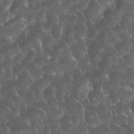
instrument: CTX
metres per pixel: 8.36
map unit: eHh
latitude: 33.8961
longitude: -64.9136
